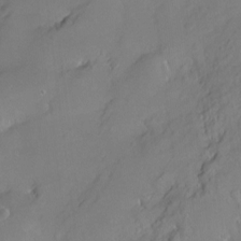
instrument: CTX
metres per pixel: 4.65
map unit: Ht
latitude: -8.1417
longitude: -36.5924
